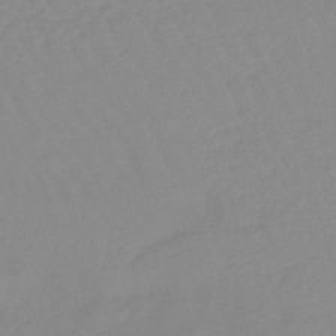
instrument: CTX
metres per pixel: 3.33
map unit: eHb
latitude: -44.8219
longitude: 80.8597
